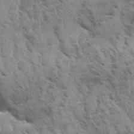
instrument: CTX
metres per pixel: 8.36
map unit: Aa
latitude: 33.1781
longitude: -140.8569
